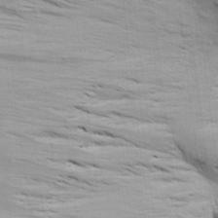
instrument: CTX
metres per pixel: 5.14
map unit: Aa
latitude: 27.0836
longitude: -143.3860
